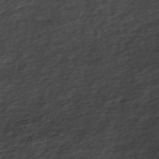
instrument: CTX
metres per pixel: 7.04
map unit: ANa
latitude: -44.8219
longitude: 105.2754
